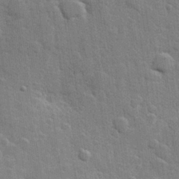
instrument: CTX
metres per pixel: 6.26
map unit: Hve
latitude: 25.7071
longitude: 149.5210
